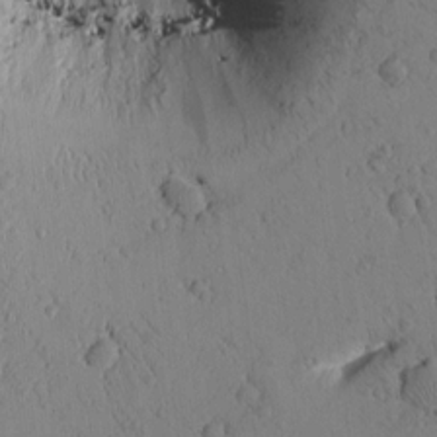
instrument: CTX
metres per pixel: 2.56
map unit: Htu
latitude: 0.1577
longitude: 173.7666
